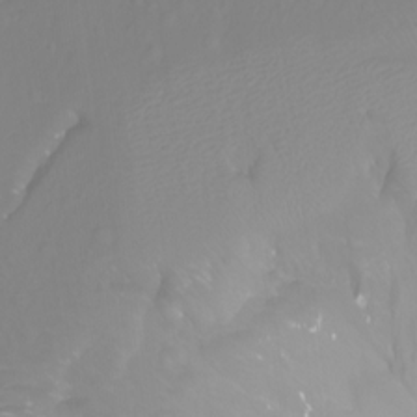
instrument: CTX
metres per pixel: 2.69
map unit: Ht
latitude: -3.1431
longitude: -61.7638
